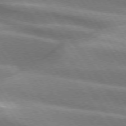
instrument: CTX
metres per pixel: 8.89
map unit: lApd
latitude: 74.5924
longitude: -63.3860
